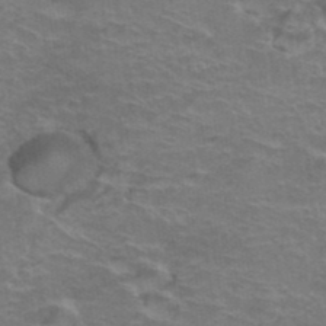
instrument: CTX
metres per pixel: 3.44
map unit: Hto
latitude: 38.6112
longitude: -41.7260
